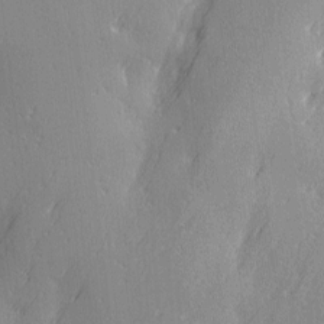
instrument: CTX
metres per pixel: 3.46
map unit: Ave
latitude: 2.8002
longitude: -112.0633
